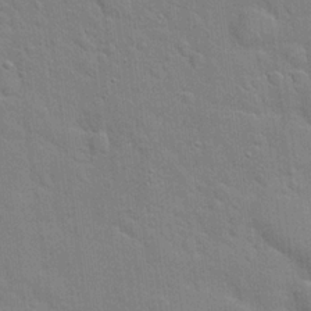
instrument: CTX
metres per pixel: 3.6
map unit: Hto
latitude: 20.6113
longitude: -51.8772
